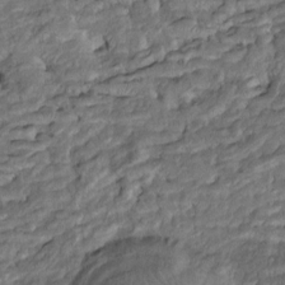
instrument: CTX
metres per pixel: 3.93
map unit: Htu
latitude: -7.8989
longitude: 145.9178
